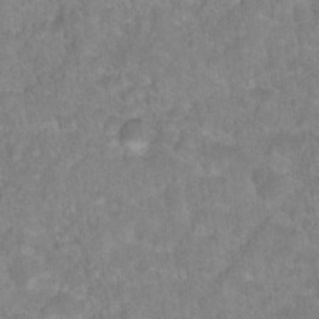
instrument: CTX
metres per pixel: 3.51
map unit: Hto
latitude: 18.4979
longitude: -37.9339
